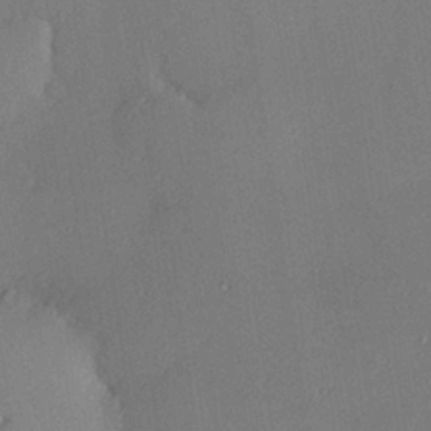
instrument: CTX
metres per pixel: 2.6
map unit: Hve
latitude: 25.0269
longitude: -91.1214
